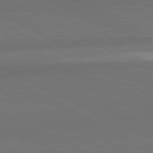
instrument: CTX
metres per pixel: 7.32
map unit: lApd
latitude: 82.1766
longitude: 159.2564
